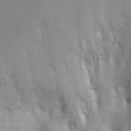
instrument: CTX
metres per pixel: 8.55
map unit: HNhu
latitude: 6.9136
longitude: 6.9352
